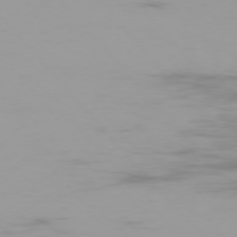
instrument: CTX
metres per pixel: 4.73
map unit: Ap
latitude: -76.8219
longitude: -74.1011
